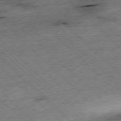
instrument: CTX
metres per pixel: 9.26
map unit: Hpe
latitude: -77.2187
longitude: -15.0648
